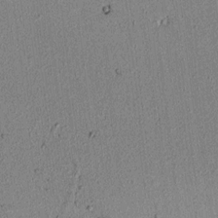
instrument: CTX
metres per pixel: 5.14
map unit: lAvf
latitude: 6.2711
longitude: 167.9745
